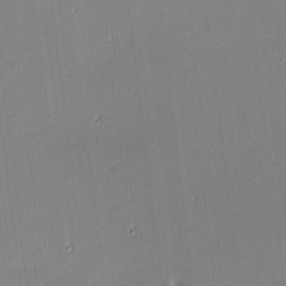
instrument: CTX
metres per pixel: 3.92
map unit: eHh
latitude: -2.8030
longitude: -81.7261
